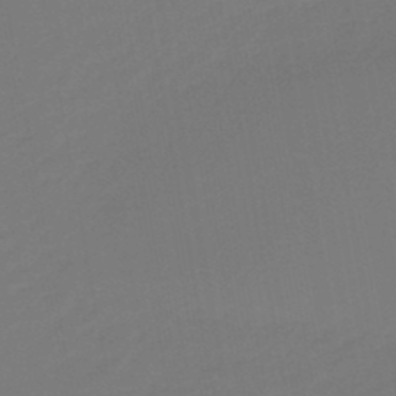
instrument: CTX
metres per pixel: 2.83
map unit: eHb
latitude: -46.9730
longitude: 88.4440
